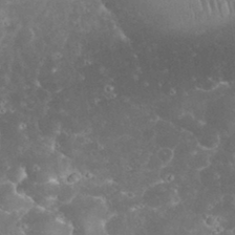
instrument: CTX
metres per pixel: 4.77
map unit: eHh
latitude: 32.3845
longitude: -63.7072
